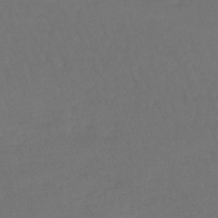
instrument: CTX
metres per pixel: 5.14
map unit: lHb
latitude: -43.4076
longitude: 73.2376
